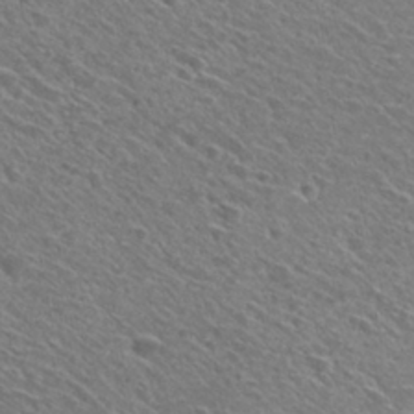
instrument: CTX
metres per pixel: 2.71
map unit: Nhu
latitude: 29.5749
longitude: -48.6113
